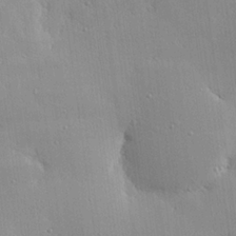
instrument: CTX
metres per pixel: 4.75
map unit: eHh
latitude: 24.1199
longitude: -89.3293
